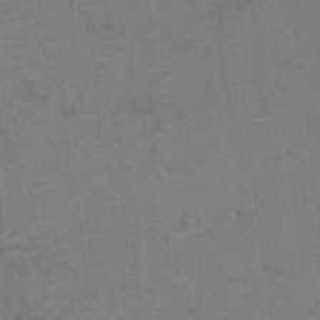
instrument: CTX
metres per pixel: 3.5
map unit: HNhu
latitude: 7.4048
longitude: -4.7057
